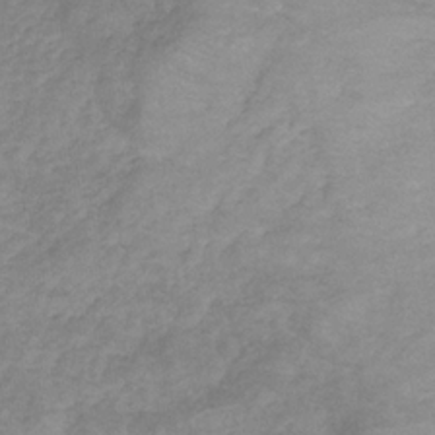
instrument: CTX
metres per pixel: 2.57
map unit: HNb
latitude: -32.5952
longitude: 61.7667
